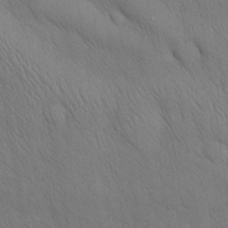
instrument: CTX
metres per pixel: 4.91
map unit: Nhu
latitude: 28.9513
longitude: -68.6680
